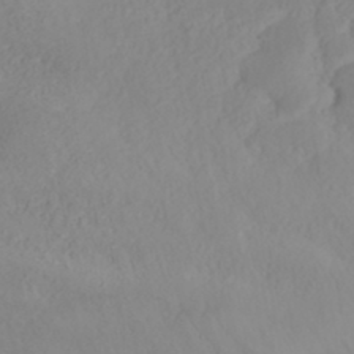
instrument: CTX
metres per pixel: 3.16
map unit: ANa
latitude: 35.5371
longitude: 14.1039
